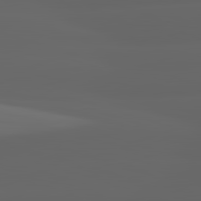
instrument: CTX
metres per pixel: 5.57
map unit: lApd
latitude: 82.9891
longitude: -132.5168
